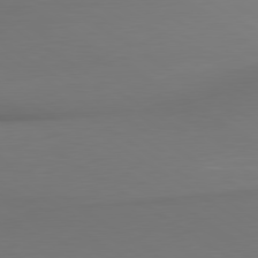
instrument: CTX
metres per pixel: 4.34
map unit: lApd
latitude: 80.0255
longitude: 175.2375
